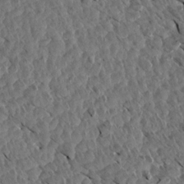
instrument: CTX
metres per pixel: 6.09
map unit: Aa
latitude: 14.1011
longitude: -140.6112
